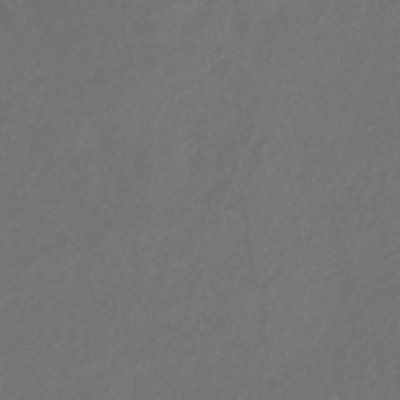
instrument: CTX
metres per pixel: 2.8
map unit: HNhu
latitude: -43.7099
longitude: 91.1054
